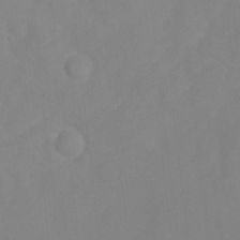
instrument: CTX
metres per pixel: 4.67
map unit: Hto
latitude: -0.7275
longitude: -34.8002
